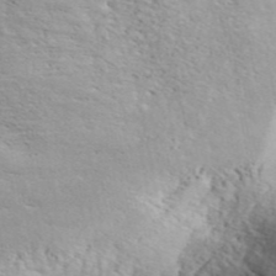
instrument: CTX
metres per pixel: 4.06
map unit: ANa
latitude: 42.8380
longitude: 54.7274
